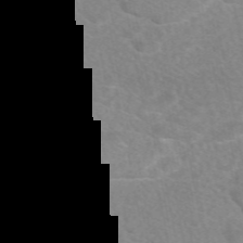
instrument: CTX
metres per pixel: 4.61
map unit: eAb
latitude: 48.3467
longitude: 120.6707
